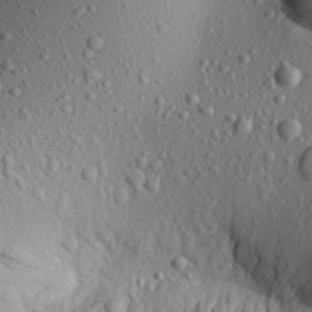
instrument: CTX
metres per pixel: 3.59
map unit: Aa
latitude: 22.4601
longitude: -143.9528
